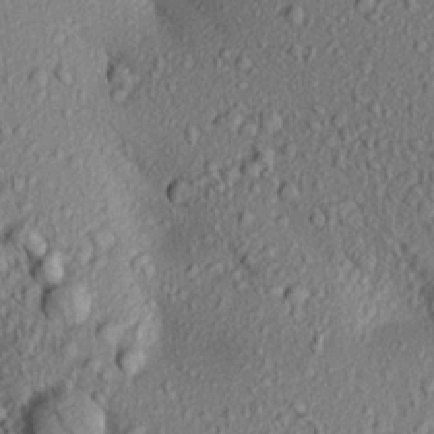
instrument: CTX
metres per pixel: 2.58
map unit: Aa
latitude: 16.7813
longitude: -147.2726
